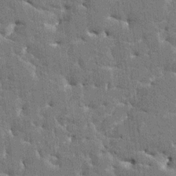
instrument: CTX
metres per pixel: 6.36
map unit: HNhu
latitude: 6.4412
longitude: -5.4615
